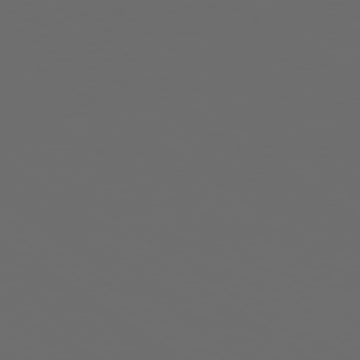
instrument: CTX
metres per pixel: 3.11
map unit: Ap
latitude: -79.5210
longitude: -59.0459
